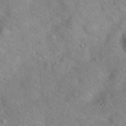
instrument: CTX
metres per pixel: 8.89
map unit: Hto
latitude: 18.2333
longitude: -52.5924
